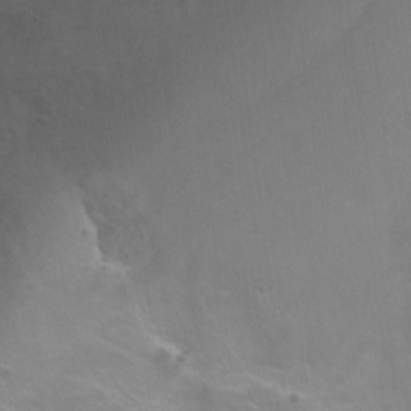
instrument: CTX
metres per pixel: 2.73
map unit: Ht
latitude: -7.8044
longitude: -35.6127
